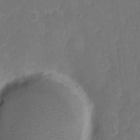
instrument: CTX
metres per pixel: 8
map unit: eHh
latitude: 5.0836
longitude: -66.6868
